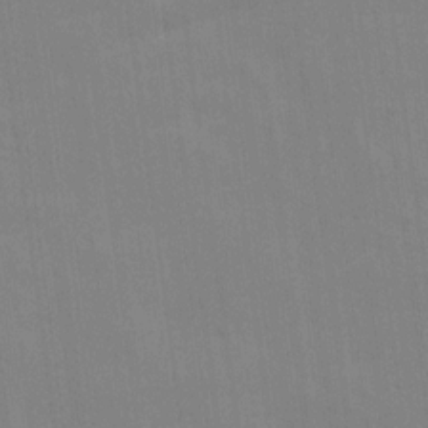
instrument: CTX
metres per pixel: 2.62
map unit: Ave
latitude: 16.6491
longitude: -138.4979
